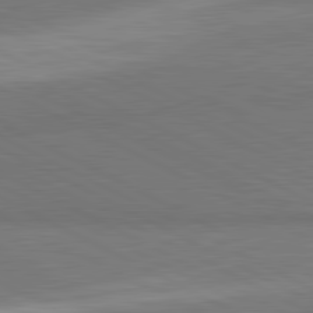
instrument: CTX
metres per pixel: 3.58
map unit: lApd
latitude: 81.4426
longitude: 158.1794
